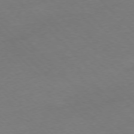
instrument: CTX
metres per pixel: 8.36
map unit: Ap
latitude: -77.1431
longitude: -65.0836
